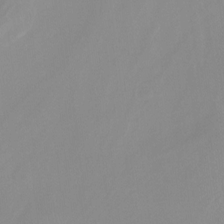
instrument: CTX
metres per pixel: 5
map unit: Nhu
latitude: -14.1984
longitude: -54.7057
